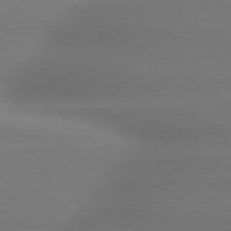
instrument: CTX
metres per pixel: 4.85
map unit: lApd
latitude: 79.5749
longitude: -135.0458
